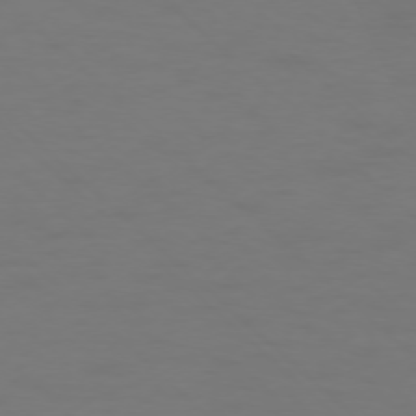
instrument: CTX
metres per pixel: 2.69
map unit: Ap
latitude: -76.1606
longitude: -79.6127
